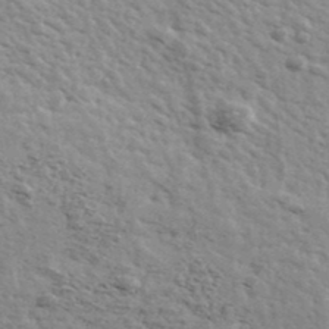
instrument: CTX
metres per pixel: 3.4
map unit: Ave
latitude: 39.4804
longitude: -109.6882
